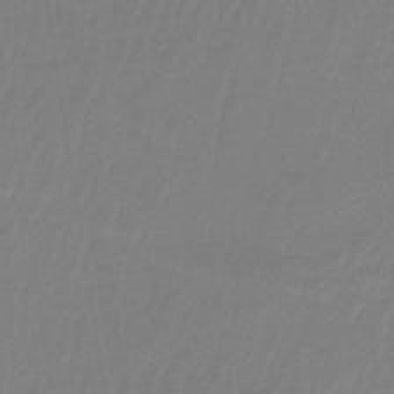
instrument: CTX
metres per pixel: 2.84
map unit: lHb
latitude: -45.0864
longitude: 56.6707
